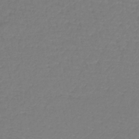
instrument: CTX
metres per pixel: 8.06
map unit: lHb
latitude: -42.5762
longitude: 71.8422
